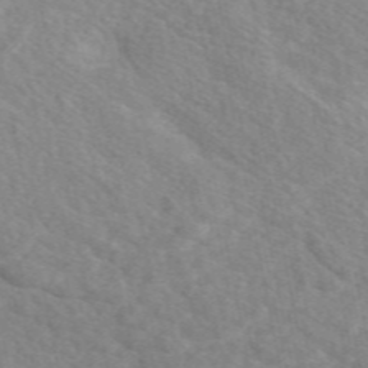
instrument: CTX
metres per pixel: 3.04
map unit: eAb
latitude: 49.6694
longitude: 117.8422
